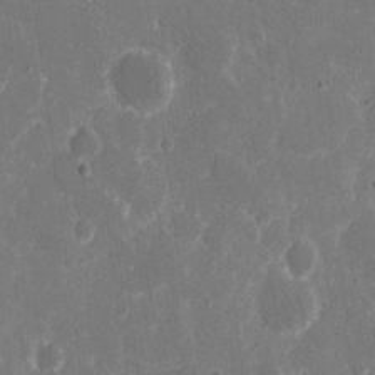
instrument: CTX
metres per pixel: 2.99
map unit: eHh
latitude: 8.8002
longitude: -69.2159
